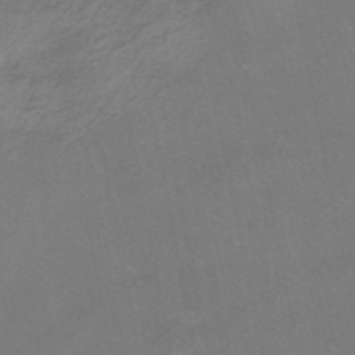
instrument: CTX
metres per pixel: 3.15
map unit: HNhu
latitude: -40.8219
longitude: 103.3699
